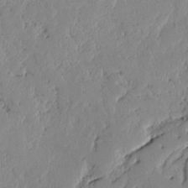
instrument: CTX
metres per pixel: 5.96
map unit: lAvf
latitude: -2.2172
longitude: -106.3278
